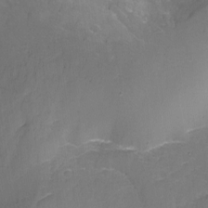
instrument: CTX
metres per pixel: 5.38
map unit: Nhu
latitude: -9.6533
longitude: -77.3670
